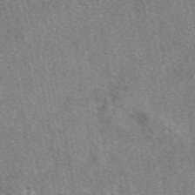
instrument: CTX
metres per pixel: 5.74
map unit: eAb
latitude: 49.2537
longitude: 108.9731
